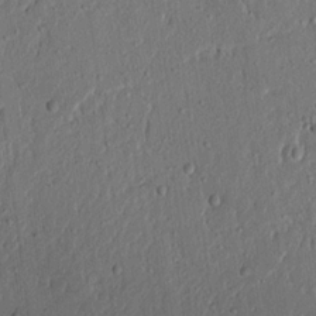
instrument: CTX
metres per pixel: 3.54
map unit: lAvf
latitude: 7.9528
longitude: 167.8044
